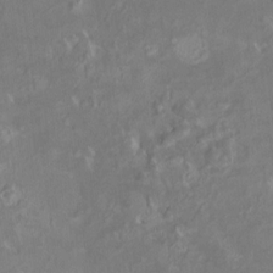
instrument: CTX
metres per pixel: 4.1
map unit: HNhu
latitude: 5.2348
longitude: 9.8422
